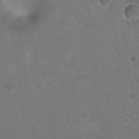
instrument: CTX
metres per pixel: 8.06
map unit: Nhu
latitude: 17.7828
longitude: -32.8758
